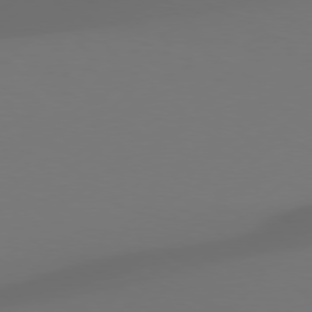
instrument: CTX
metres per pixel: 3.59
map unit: Hpe
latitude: 76.4601
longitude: -130.5357
